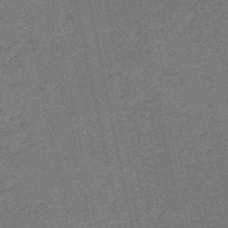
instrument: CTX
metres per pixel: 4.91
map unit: HNb
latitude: -53.8422
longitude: -39.9906
